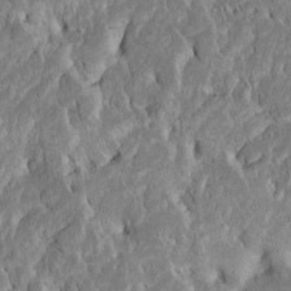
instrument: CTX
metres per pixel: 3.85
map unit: Htu
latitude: -6.4251
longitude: 145.2943
